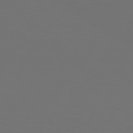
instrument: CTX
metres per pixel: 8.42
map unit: Hpe
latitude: 74.9892
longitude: -129.7449
